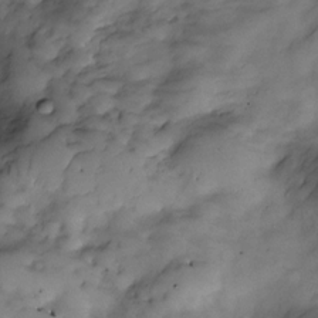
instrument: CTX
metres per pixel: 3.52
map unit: Nve
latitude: -26.1038
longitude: -148.7057
